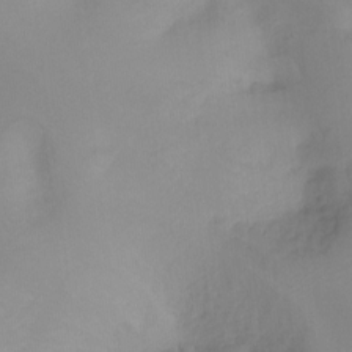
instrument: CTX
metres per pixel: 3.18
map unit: Ht
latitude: -17.0487
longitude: -45.5371
